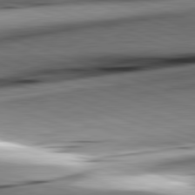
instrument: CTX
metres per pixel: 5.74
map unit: lApd
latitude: 82.2144
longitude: -151.8394
